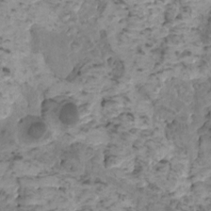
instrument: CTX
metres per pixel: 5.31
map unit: HNhu
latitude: 0.6679
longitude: 3.0675
